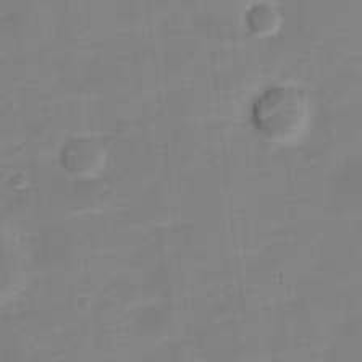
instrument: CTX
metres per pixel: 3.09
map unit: Nve
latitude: -21.6533
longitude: 106.4251
